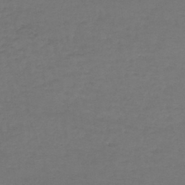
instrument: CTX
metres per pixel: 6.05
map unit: lHb
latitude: -43.7099
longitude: 73.2943
